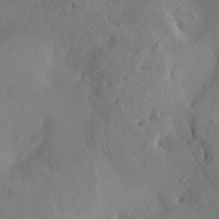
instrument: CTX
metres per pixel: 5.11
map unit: HNhu
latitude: 7.1403
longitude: -0.8191
